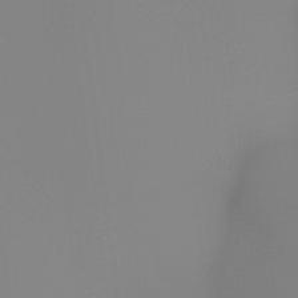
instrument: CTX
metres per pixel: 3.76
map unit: Ht
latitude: -13.0675
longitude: -49.8016
